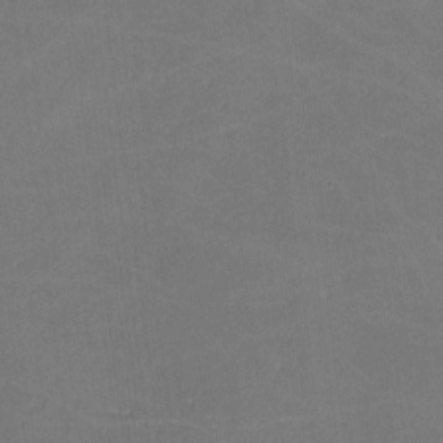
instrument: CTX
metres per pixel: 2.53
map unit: lHvf
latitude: -10.5952
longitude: -104.1767
